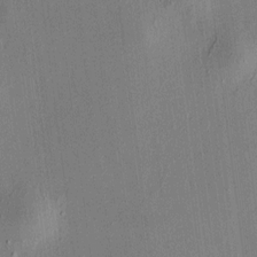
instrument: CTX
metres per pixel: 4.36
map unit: HNhu
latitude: 7.9717
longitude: 13.0864
